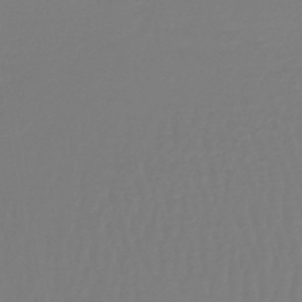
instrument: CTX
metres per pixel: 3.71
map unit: lHb
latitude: -42.1794
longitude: 63.7666
